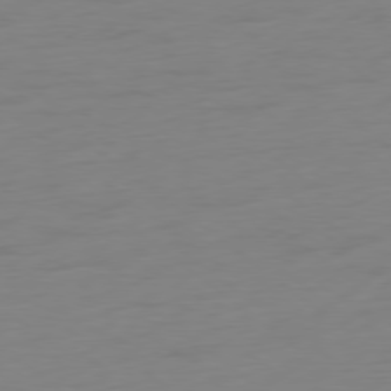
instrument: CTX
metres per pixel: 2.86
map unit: Ap
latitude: -78.7085
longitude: -66.1199
